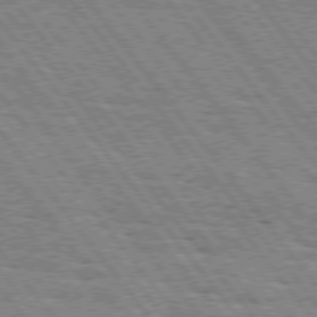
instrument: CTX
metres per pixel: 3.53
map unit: Hpe
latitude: 75.8961
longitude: -152.6680
